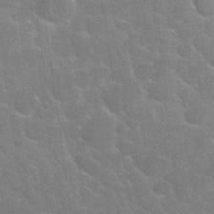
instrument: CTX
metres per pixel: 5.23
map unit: Nhu
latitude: 25.3292
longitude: -51.8394
